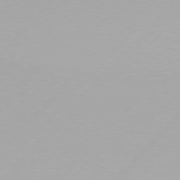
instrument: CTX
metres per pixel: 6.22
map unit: Hpe
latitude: 77.2537
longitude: -138.0444
